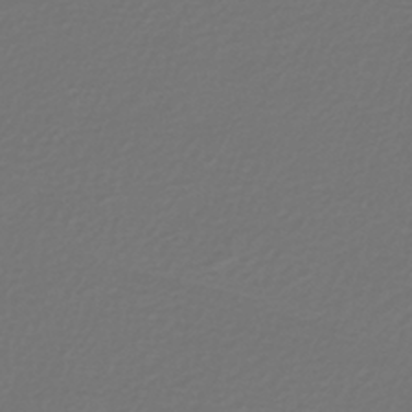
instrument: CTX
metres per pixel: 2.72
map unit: lHb
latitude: -42.6140
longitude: 69.8044
